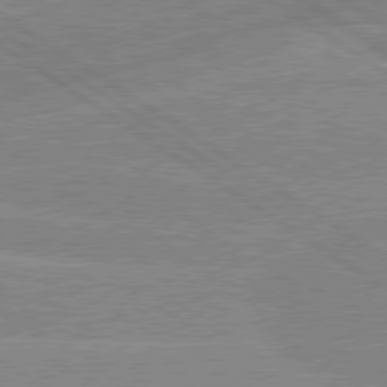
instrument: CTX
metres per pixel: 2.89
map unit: lApd
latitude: 79.2726
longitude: -130.9514
